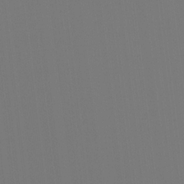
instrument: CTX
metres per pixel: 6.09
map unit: Hto
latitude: -7.9178
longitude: -50.3089
